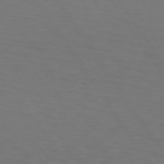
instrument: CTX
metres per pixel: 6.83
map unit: lApd
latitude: 73.6694
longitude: -75.6694
